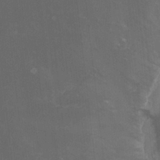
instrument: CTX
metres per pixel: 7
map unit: lHvf
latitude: -14.1417
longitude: -101.6316
